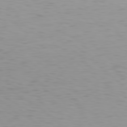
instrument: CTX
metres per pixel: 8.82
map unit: Hpe
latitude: 78.6491
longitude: -167.9528
